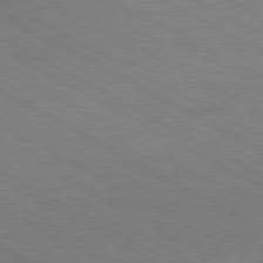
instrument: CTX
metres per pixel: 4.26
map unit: Ap
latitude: -81.6155
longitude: -72.5924
